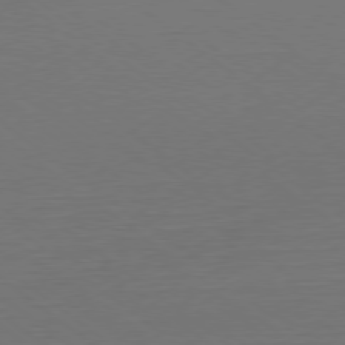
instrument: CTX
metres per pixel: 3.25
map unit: Ap
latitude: -79.2187
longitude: -56.2333
